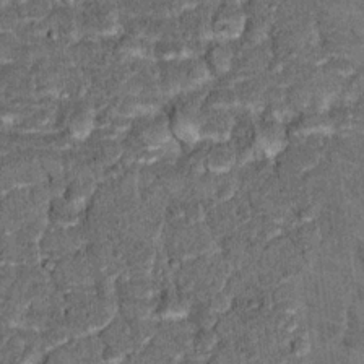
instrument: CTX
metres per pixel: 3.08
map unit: Hto
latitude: 15.3482
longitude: -34.4601
